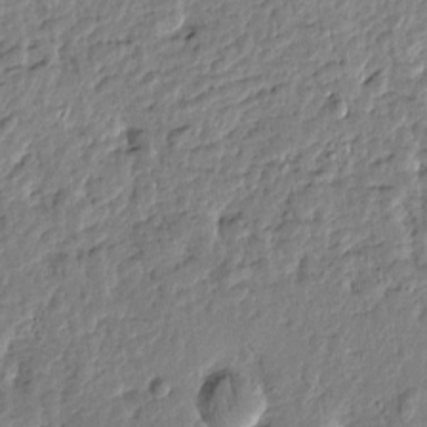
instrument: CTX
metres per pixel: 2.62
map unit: Htu
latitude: -0.8408
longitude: -178.7813
